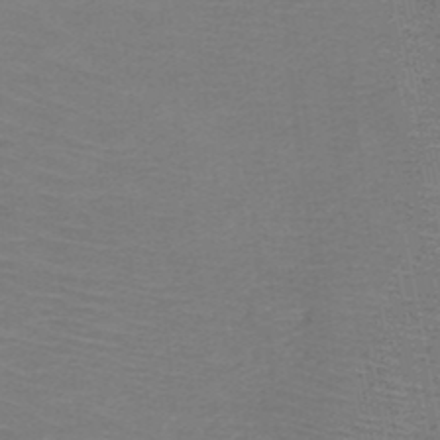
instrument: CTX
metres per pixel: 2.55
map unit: HNb
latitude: -48.5007
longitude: -45.3859
